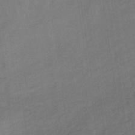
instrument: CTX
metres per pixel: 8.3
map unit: lHb
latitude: -34.0661
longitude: 65.5588
